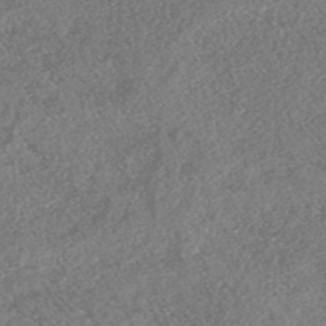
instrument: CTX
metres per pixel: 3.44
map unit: HNhu
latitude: -46.6329
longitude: 29.4832
